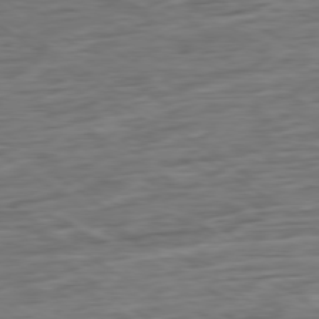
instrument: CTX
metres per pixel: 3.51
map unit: Hpe
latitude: -78.6896
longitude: -17.0836
